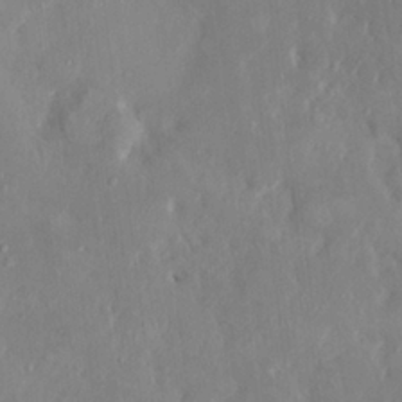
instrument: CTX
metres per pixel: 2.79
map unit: HNhu
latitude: 6.9514
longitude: -2.8758
